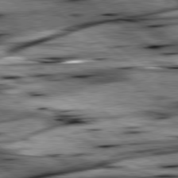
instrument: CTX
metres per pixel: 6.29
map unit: lApd
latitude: 79.3671
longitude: -48.5168
